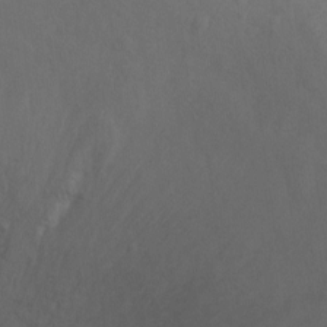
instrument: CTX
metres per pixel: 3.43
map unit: Ht
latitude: -6.6518
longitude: -38.0822
